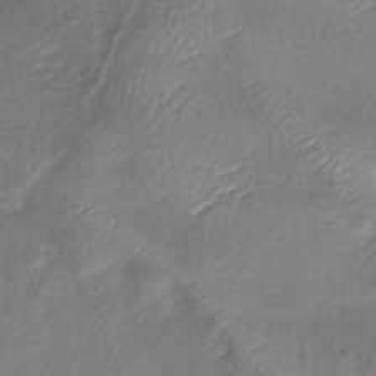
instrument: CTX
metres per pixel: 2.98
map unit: lHb
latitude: -38.6330
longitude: 74.9353
